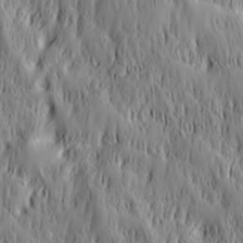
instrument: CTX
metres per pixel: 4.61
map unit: Hve
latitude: 32.4034
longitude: 149.3132
